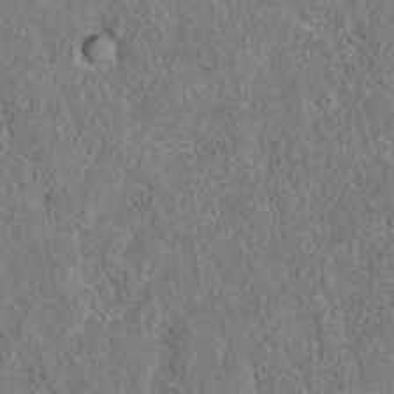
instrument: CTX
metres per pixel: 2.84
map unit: eAb
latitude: 35.4048
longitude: 107.0676
